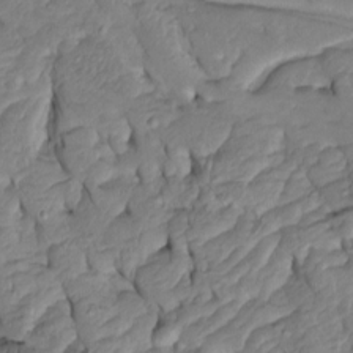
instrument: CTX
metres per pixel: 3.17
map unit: Htu
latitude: -6.6140
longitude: 154.5951
